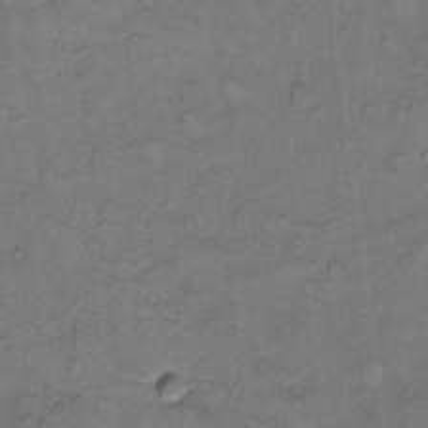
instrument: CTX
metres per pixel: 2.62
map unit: Hto
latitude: 7.5938
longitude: -60.6301
